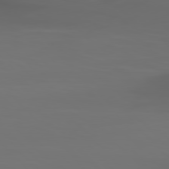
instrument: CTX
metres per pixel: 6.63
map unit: Hpe
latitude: 77.8772
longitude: -166.3278
